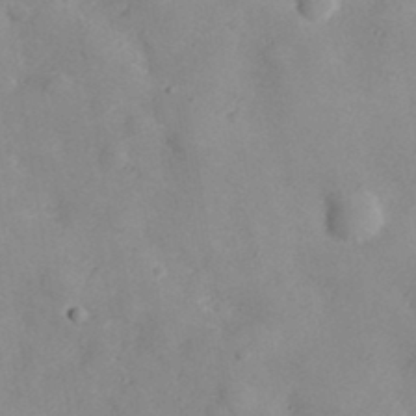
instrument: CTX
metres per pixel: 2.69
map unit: lHvf
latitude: 36.1956
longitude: -90.6490
